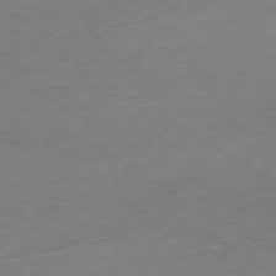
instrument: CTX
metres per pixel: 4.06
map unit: Ap
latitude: -78.8597
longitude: -57.7260
